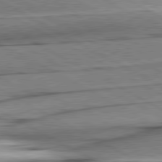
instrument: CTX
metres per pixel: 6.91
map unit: lApd
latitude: 80.5357
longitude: -157.5938
